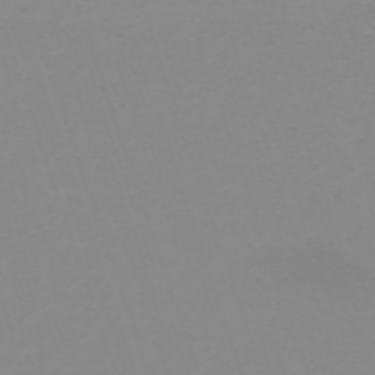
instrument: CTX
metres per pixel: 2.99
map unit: eHh
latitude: -63.4643
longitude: 49.1242
